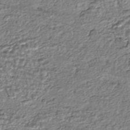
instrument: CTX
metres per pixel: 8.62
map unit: HNhu
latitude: -44.1984
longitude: 105.9556
